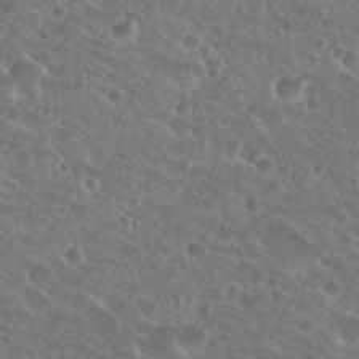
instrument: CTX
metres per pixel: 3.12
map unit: Hto
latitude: 27.1781
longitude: -51.0647
